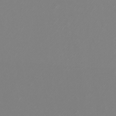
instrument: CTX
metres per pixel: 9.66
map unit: Htu
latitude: -5.1809
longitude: -72.5924
